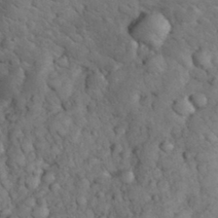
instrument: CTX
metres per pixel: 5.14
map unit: eHh
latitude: 33.1781
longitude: -65.9906
